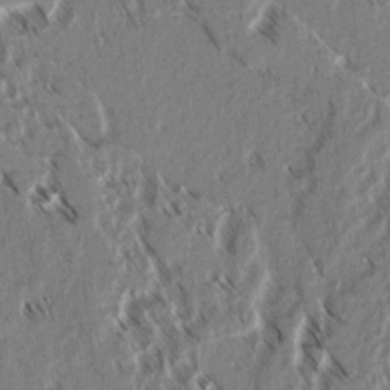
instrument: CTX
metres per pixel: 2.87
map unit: lAvf
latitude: 3.0269
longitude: -105.7072
